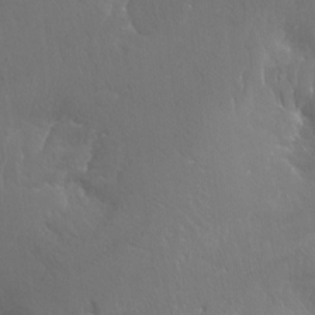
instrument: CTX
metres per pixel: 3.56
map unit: Hto
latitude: -7.8611
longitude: -46.5546
